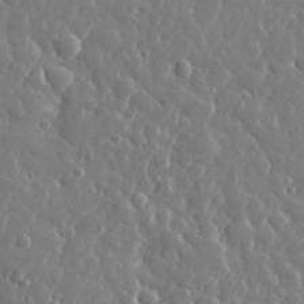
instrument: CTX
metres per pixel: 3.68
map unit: eHh
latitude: 33.7828
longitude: -57.6315
